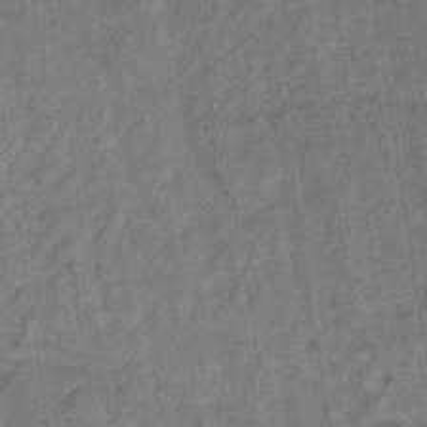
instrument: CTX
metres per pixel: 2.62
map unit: lHb
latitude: -35.5210
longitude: 63.8422
